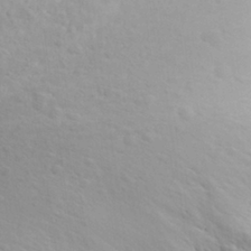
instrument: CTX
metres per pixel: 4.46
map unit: Aa
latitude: 27.3482
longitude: -144.3089
